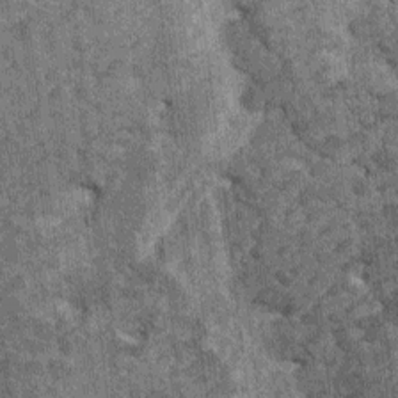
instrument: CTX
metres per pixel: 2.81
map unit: HNhu
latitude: 0.1011
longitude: 4.9919
